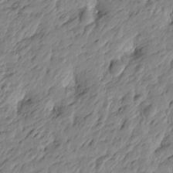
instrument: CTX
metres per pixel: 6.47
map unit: Htu
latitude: -4.1983
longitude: 178.9541
